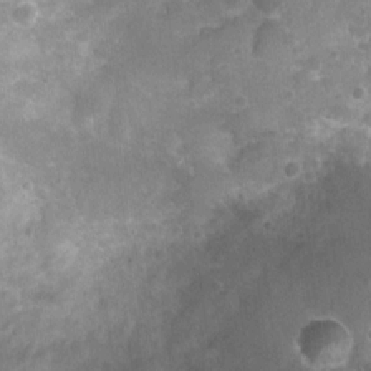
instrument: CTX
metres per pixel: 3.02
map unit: Nhu
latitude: 6.1578
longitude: -18.2711
